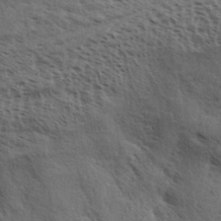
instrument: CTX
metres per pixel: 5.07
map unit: Aa
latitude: 32.7624
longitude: -140.2522
